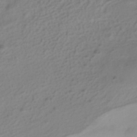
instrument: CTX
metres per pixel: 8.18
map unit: ANa
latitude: -38.0661
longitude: 94.5951
